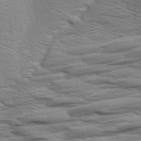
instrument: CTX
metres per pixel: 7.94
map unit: Aa
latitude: 8.7435
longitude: -135.4426
